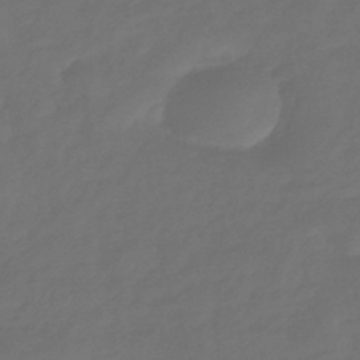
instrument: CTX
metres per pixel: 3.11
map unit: eHb
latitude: -43.6721
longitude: 86.7652
